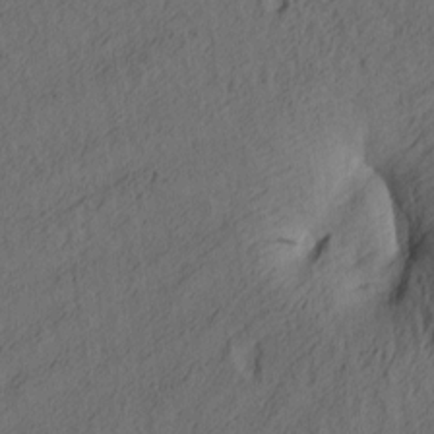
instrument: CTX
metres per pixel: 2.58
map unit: lAa
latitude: 4.3089
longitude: -114.6301
